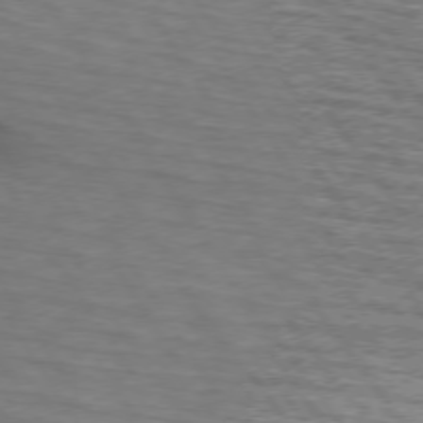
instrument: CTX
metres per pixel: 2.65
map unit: lApd
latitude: 74.1011
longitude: -74.1011
